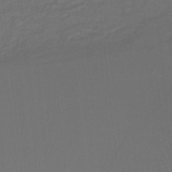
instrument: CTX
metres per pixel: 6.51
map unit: lHb
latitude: -38.2740
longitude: 58.3684
